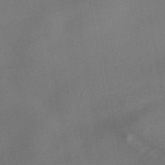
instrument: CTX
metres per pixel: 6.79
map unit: HNhu
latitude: -41.6344
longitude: 101.6910
